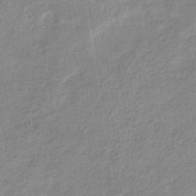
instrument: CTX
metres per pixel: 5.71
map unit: eHb
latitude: -35.4454
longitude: 73.6722
